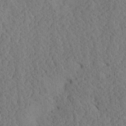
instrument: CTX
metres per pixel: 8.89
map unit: Ave
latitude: 24.0444
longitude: -134.3278
